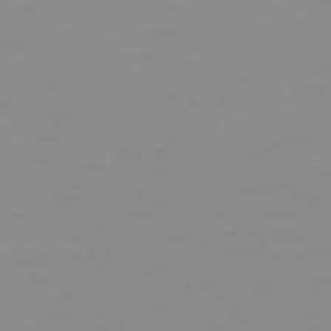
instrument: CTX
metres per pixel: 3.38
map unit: Hpe
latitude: 74.5546
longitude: -128.5168
